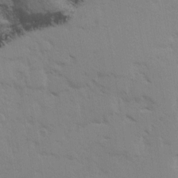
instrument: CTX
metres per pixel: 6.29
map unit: Ave
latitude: 13.9150
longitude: -102.8380
